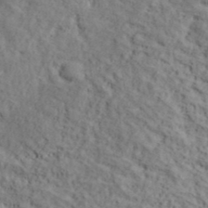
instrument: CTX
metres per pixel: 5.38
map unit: lHvf
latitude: 39.5749
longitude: -87.1781
